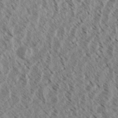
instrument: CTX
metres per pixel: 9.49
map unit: eHh
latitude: 34.2900
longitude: -140.1011
